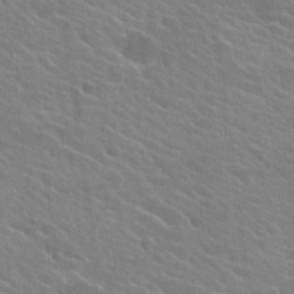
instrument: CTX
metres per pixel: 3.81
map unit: Hto
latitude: 24.8380
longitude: -40.6301
